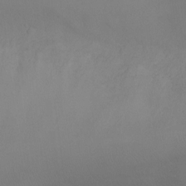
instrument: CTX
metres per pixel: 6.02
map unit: Nhu
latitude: -10.4251
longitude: -20.4034
